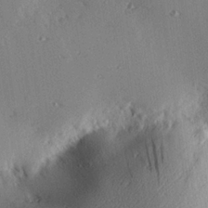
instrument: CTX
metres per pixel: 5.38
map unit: eHh
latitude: 22.6868
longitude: -90.0255
